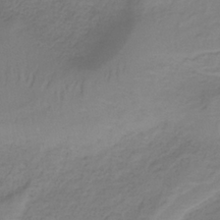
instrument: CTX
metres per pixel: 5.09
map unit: HNb
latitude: -35.0864
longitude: 53.7855
